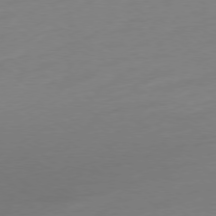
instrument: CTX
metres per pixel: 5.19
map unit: Ap
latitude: -78.4818
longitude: -99.1025
